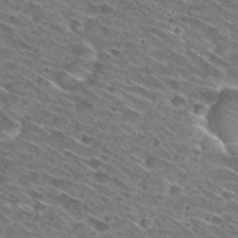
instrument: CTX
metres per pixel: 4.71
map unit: Hto
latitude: 30.1956
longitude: -45.7260
